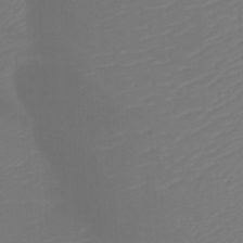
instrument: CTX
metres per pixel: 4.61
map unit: Htu
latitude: -6.1417
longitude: -73.0648
